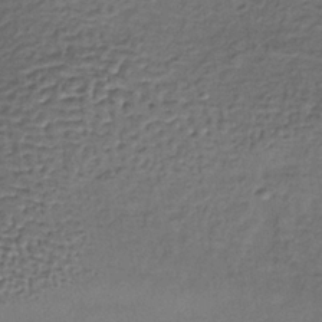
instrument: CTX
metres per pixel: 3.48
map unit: lHb
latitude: -35.9367
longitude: 61.5021
